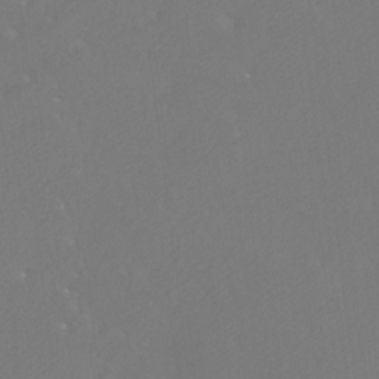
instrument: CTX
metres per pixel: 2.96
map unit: Htu
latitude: -7.0675
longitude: -33.4615
